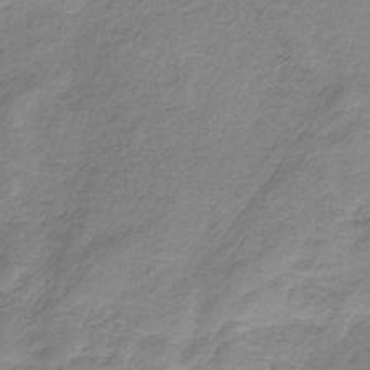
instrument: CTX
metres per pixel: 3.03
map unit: HNb
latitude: -33.5022
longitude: 60.2928
